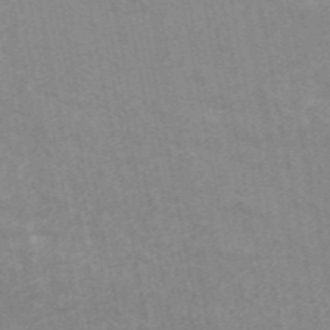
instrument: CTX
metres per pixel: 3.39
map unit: ANa
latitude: 46.4979
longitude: 25.8044
